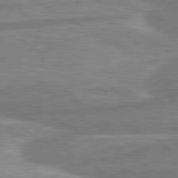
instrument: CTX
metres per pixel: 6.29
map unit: lApd
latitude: 80.4979
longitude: -171.8016
